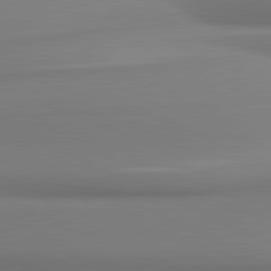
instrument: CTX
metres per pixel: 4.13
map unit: lApd
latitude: 81.3482
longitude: 176.7085
